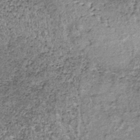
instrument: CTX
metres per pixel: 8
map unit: lHb
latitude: -37.8611
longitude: 65.3132
